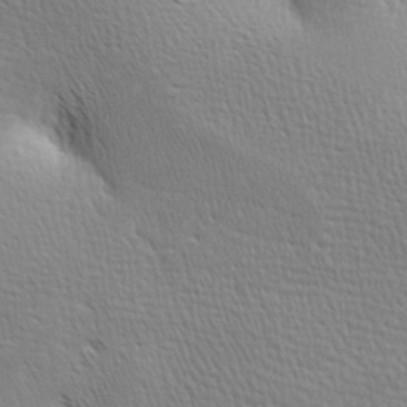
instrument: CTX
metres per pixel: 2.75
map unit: lAa
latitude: -8.4062
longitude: -125.0458
